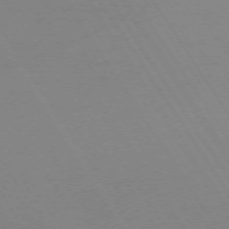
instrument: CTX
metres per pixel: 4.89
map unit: Ap
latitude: -73.6722
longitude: -72.4979
